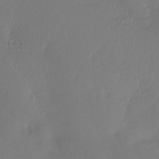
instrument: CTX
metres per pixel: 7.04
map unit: Htu
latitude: -13.9745
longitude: -47.3482
